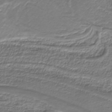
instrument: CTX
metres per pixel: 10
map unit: lHb
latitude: -39.5021
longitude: 53.1431
